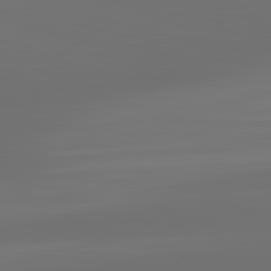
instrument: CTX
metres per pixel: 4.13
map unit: lApd
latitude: 83.4426
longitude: -133.5749
